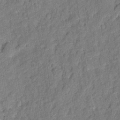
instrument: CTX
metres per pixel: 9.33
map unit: eHh
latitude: 7.0080
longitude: -75.7072
